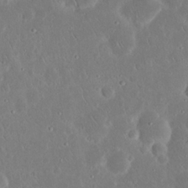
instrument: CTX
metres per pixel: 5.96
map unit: Nhu
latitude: 23.4048
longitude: -71.0836
